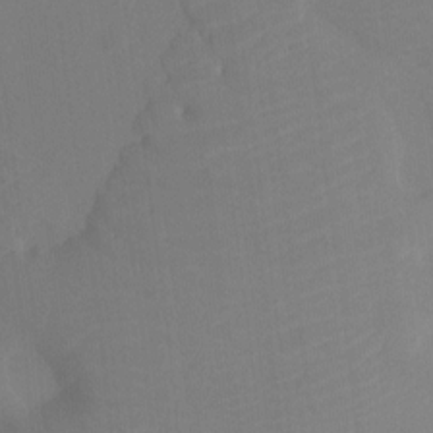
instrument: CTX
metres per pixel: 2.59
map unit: Ht
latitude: -8.3117
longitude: -28.3467
